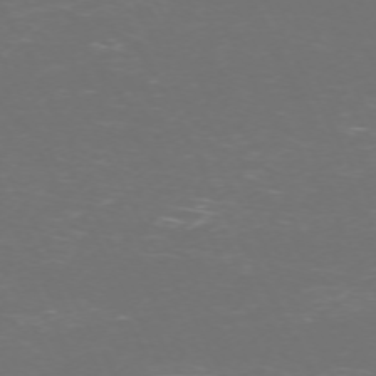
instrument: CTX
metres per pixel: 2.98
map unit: Hpe
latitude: -71.5588
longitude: 7.8611
